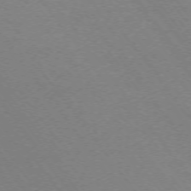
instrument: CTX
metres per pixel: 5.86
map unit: Ap
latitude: -74.6897
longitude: -74.7813
